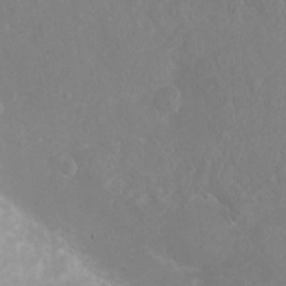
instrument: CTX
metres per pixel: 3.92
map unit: eHh
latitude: -4.4251
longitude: -74.3845
